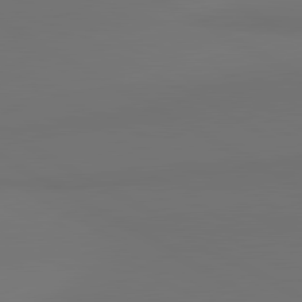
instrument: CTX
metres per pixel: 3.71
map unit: lApd
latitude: 81.3293
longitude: 152.2739
